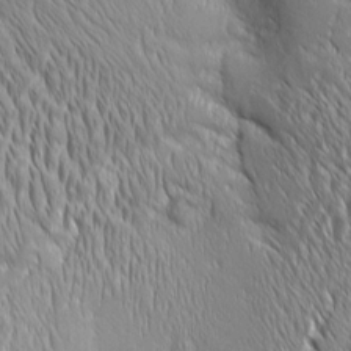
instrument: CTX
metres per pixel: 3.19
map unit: Aa
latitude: 8.5735
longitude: -132.2523
